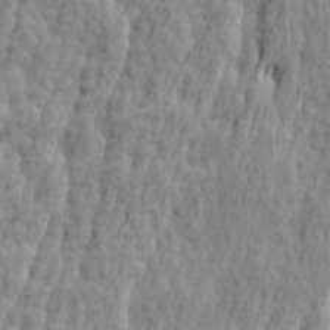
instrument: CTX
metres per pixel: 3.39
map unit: Ave
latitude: 14.9325
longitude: -135.9339
